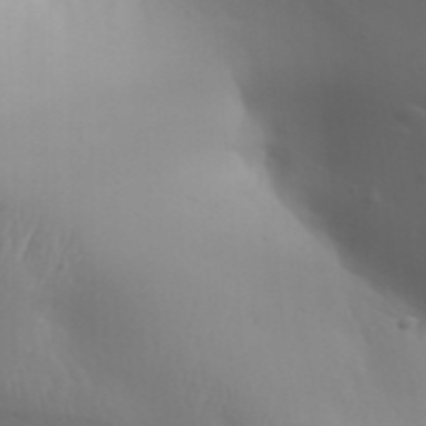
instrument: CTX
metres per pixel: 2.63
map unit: Aa
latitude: 32.0255
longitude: -143.7072
